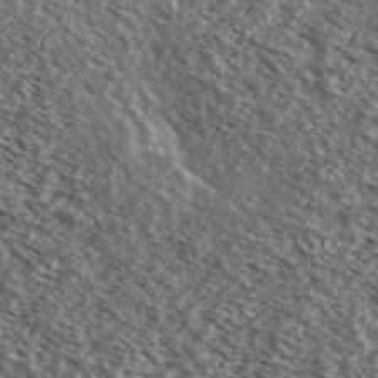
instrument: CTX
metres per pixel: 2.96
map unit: Ave
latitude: 38.0255
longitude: -109.0647
